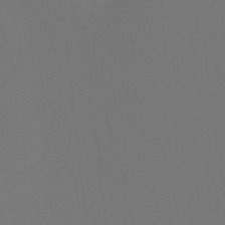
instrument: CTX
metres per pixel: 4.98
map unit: Nhu
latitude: -6.7274
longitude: -94.8758
